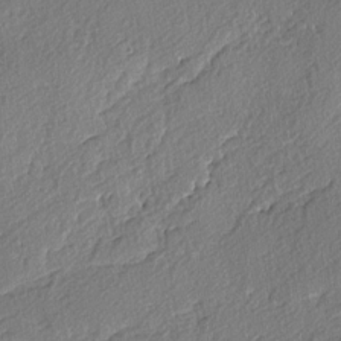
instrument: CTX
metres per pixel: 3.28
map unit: lAvf
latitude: -4.2928
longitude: -108.8002
